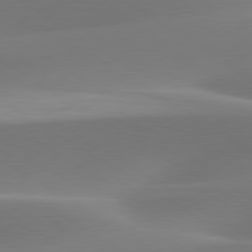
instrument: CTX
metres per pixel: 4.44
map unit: lApd
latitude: 79.7639
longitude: -93.2159
